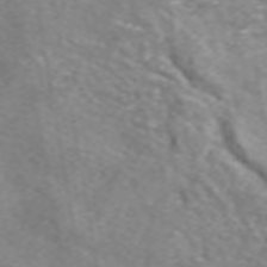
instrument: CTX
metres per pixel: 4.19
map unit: eAb
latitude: 47.5183
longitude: 102.3306
